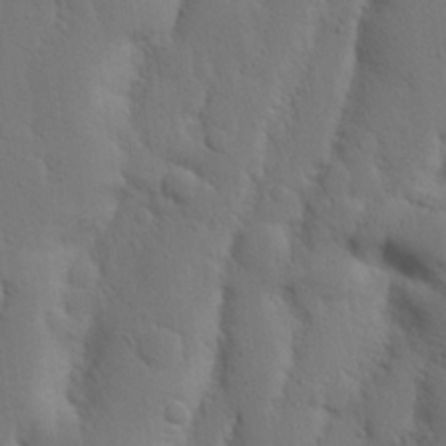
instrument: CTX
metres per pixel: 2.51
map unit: Nhu
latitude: 19.5371
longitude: -75.5560
